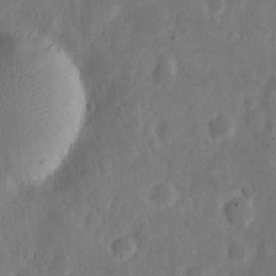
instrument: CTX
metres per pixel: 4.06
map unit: eHh
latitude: 6.8569
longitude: -70.7057
